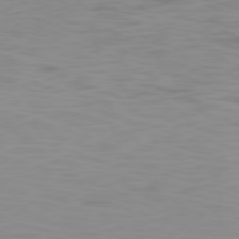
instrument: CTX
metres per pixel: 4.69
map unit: Ap
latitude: -78.5762
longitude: -69.4427
